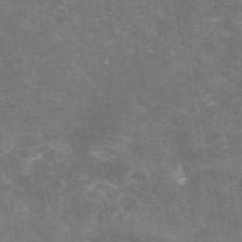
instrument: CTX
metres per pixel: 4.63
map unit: eAb
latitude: 46.5357
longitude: 124.4251
